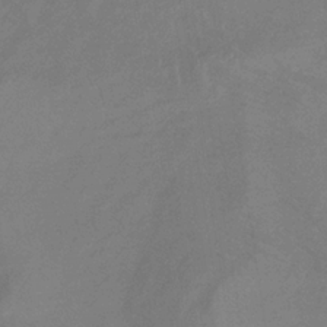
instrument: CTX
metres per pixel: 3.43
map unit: lHb
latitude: -34.3873
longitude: 67.5777
